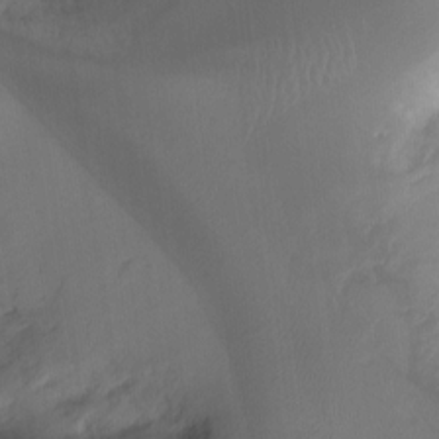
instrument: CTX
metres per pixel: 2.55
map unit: Ht
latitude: -15.5399
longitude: -41.8772
